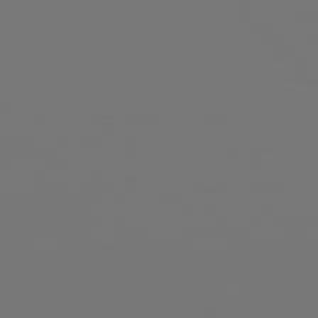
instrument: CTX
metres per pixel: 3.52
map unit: Hpe
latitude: 76.1577
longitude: -134.1577
